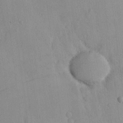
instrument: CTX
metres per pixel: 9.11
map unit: lHvf
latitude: 15.0270
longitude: 179.5777
